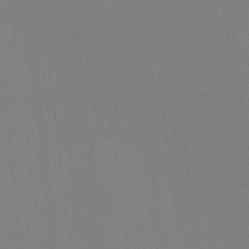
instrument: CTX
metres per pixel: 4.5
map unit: eHh
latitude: -4.0472
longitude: -79.8017
